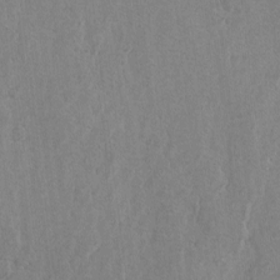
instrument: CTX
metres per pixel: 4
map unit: lAvf
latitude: -6.2928
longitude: -114.9135
